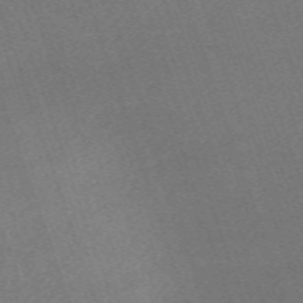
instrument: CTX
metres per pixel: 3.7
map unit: eHh
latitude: -63.7288
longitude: 50.4440
